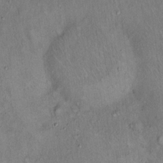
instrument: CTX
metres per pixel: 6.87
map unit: Hto
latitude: 15.3671
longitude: -59.0836
